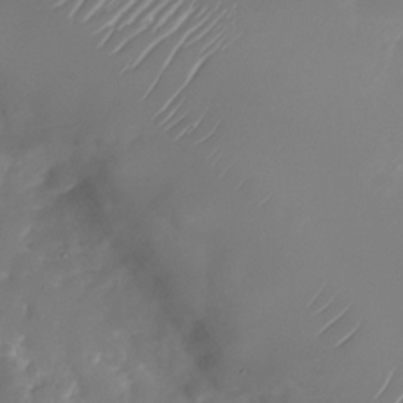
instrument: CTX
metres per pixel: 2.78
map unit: Nhu
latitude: -27.0486
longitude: -72.5546
